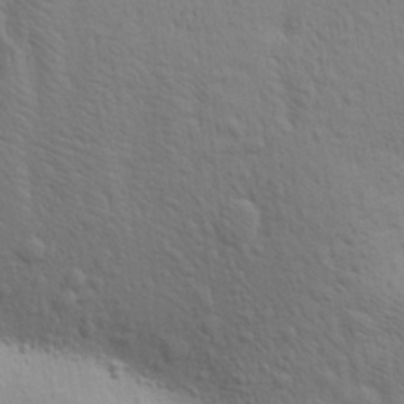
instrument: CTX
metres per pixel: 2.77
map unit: lAa
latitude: 21.3860
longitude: -138.9892
